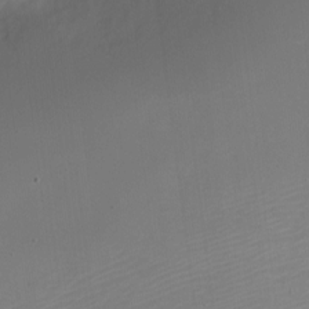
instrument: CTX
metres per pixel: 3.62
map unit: Nve
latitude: -22.1795
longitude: 106.1795
